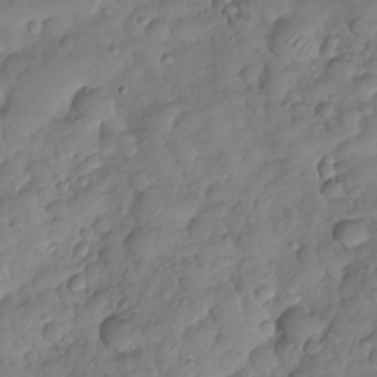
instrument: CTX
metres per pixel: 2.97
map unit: HNhu
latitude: -24.7085
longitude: 49.2565
